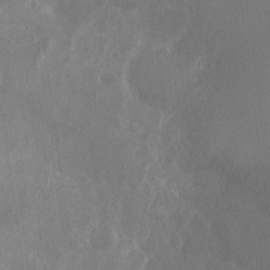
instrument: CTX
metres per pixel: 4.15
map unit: Nhu
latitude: -10.4251
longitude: -36.8380
